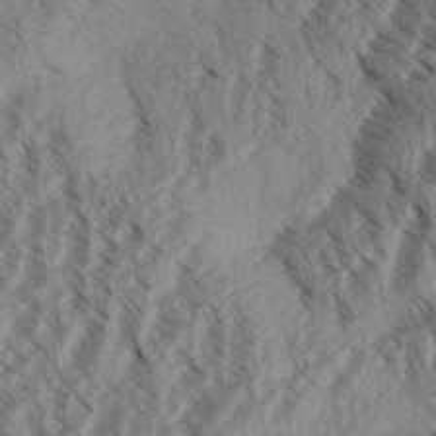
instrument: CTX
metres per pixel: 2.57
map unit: Aa
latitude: 31.4994
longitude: -138.6113
